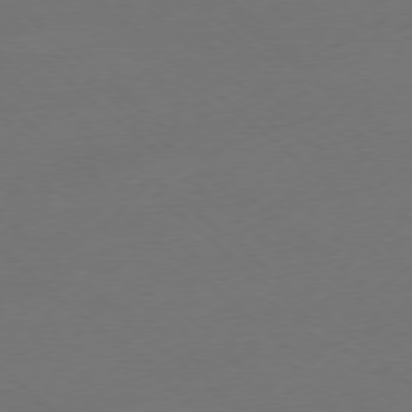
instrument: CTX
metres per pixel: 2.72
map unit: Ap
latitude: -78.4440
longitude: -57.0269
